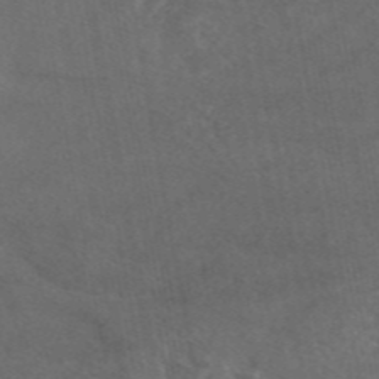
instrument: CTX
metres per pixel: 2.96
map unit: eAb
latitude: 46.8947
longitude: 115.2565
